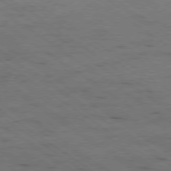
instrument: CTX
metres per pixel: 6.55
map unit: Ap
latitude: -79.3698
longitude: -99.0269
